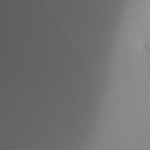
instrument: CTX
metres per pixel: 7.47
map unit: HNhu
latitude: 6.2334
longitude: 8.7463
